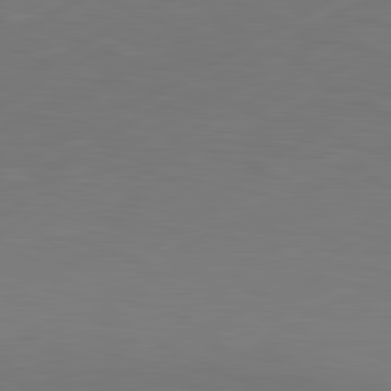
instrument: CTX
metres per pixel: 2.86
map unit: lApd
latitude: 81.1781
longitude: -171.4048
